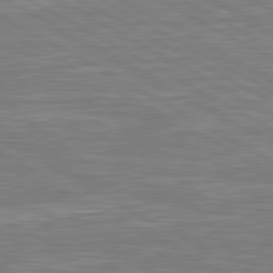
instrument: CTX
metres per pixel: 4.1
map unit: lApd
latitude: 80.8380
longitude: -172.9702
